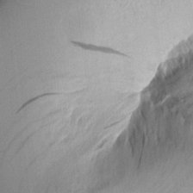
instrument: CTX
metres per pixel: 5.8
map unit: Aa
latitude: 10.5546
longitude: -127.0081
